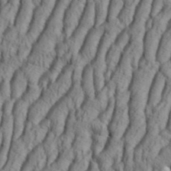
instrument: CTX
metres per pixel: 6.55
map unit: Aa
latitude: 33.7828
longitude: -136.7813
